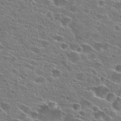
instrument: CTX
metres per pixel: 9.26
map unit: Hto
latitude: 25.1214
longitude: -43.3860
